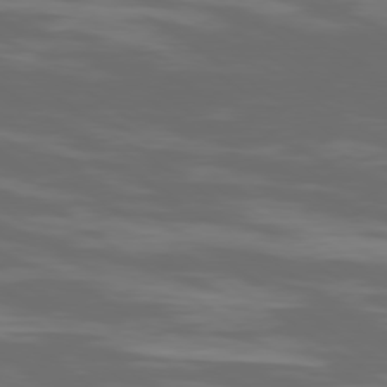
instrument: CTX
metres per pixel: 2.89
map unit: Ap
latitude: -79.5210
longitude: -103.2915
